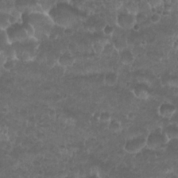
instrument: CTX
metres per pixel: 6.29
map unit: Nhu
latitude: 26.6113
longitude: -52.4034
